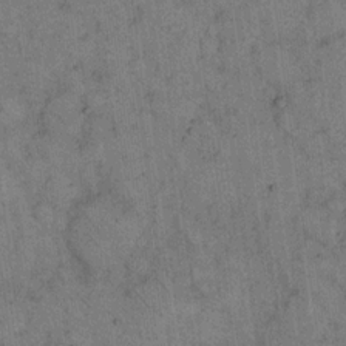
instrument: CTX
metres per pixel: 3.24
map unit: eHh
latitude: 15.6694
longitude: -65.4048
